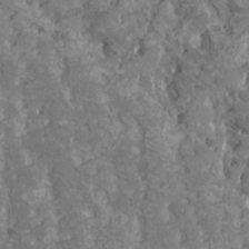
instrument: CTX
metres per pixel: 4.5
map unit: HNhu
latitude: 1.7827
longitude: 7.7288
